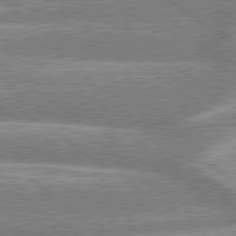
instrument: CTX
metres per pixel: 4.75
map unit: lApd
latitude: 79.0270
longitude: -159.6883
